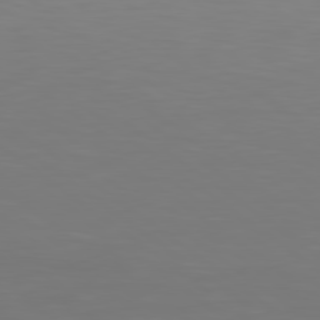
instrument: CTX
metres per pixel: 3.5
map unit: lApd
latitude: 79.1403
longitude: -173.3481
